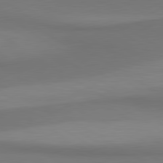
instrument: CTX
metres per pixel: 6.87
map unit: lApd
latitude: 80.7057
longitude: 160.3306
